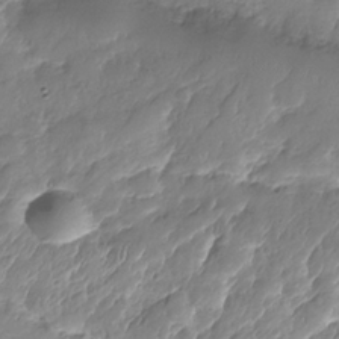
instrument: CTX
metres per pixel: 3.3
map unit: Nhe
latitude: -36.1416
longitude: -178.3279
